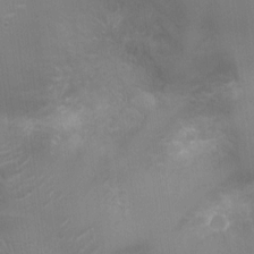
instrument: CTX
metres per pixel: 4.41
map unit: Ht
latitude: -3.1620
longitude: -17.1214
